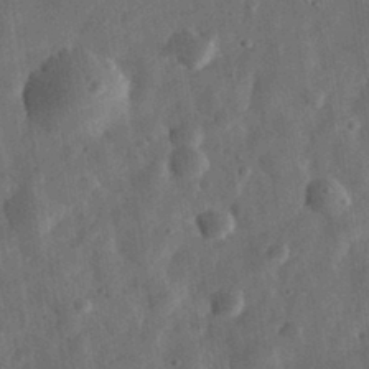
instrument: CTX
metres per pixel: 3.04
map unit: eHh
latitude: 31.9717
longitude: -75.2726
